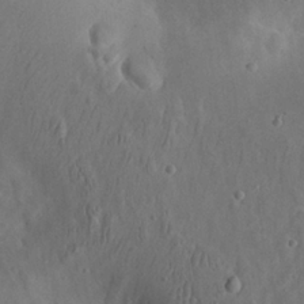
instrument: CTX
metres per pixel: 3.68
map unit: eHh
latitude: 24.8757
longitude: -67.5560
